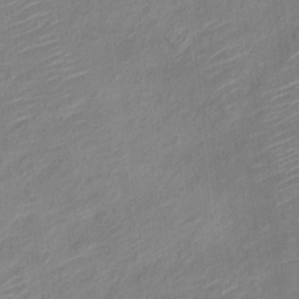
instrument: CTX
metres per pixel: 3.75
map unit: Nve
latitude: -19.0109
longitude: 107.4833
